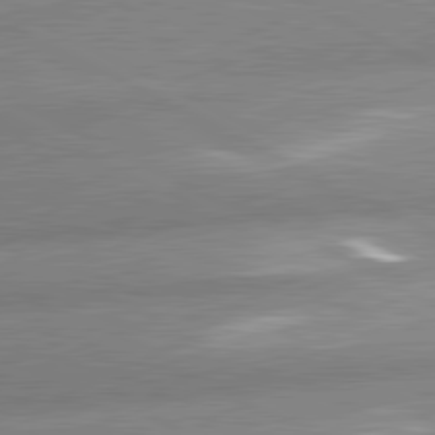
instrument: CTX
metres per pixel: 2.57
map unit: lApd
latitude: 81.2726
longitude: -163.8206
